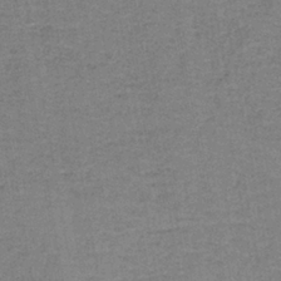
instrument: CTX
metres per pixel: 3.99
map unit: eAb
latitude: -36.4629
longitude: 52.0283
